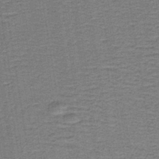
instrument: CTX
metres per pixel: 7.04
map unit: lHb
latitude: -40.8786
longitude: 55.4077
